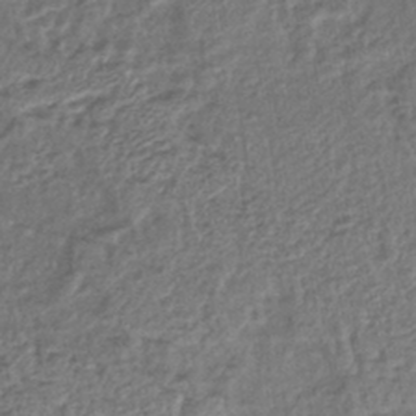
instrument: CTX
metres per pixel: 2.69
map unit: lHb
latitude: -41.0675
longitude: 62.2928
